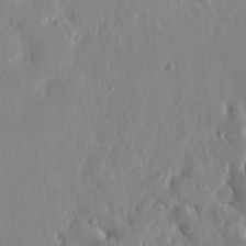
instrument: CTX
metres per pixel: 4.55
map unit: Htu
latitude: 1.9150
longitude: -177.6316
